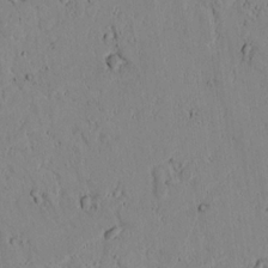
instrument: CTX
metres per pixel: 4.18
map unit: lAvf
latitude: 6.7624
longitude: 169.2187
